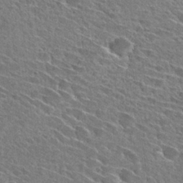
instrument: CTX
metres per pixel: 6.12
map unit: Hto
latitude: 28.3278
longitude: -43.0459
